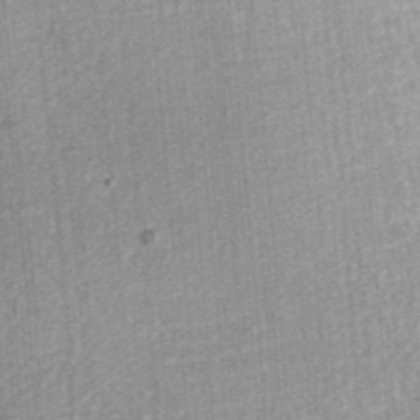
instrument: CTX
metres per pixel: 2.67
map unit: ANa
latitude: 36.1956
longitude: 14.9731
